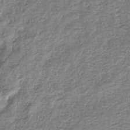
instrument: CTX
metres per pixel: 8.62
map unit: eHb
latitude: -34.6518
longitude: 77.2943
